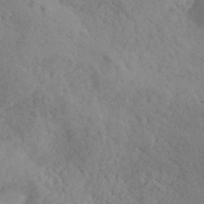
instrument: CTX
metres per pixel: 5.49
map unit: ANa
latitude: 41.3292
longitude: 52.0850
